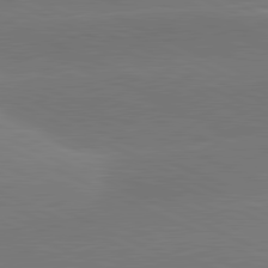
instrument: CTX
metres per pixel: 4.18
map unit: lApd
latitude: 81.6127
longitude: -154.7057
